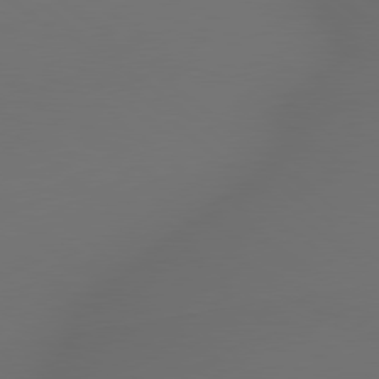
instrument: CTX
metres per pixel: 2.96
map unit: lApd
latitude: 79.1970
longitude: -172.1388
